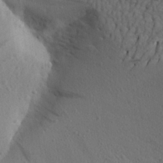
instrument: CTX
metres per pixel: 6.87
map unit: Aa
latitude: 27.5182
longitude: -143.4049
